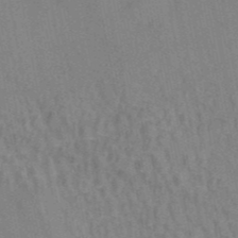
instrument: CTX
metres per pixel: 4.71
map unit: HNb
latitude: -52.0283
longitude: -50.4223
